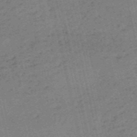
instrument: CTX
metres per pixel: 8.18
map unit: HNb
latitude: -55.3132
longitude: -43.3482
